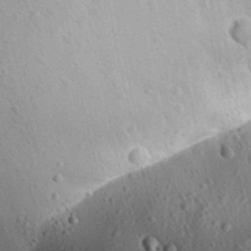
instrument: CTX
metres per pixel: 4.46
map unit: Aa
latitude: 31.3104
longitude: -134.2144
